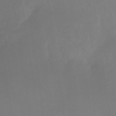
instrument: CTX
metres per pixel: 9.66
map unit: Nhu
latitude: -14.8030
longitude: -52.7246
